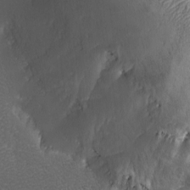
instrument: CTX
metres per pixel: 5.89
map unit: Ave
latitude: -6.8786
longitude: -121.3104
